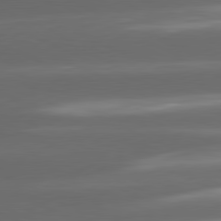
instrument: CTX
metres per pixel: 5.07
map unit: lApd
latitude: 81.1025
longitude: -143.3860
